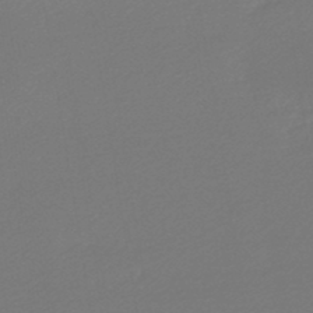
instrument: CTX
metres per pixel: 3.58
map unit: HNb
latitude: -46.0283
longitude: 56.9541
